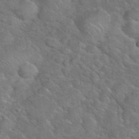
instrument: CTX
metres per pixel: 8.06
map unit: eHh
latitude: 37.8206
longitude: -65.6883
